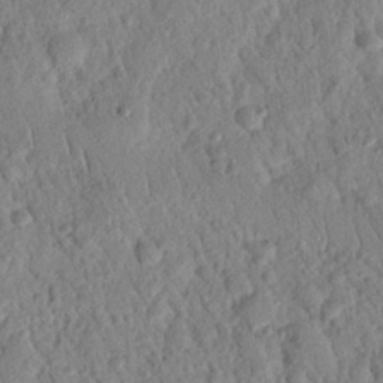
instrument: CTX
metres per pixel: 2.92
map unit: Nhu
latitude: 21.6316
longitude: -77.3103
